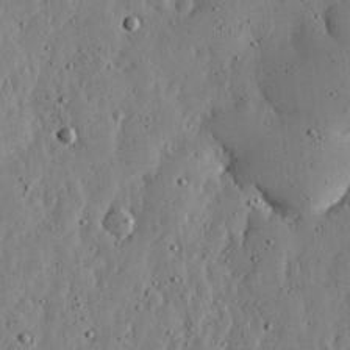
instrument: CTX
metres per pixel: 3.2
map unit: lHvf
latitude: 19.0836
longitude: -114.6868
